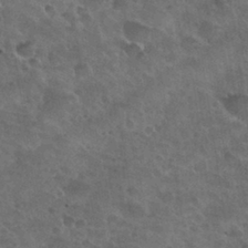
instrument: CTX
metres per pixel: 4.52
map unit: Nhu
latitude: 30.8758
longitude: -54.6679
